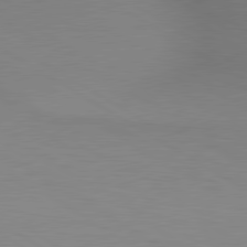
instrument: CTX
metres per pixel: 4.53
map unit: lApd
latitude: 80.2145
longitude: 130.6896
